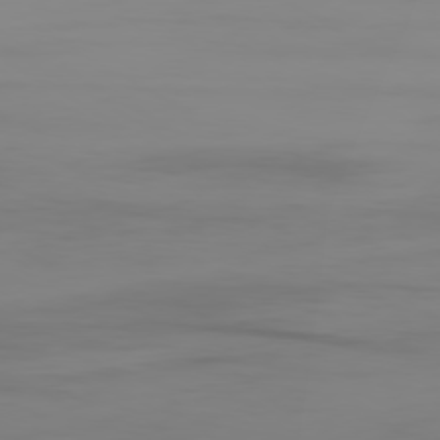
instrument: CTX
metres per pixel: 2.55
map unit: Ap
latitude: -79.8422
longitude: -93.3103
